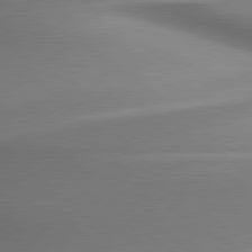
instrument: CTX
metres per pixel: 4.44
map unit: lApd
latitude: 79.8395
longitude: 179.6910
